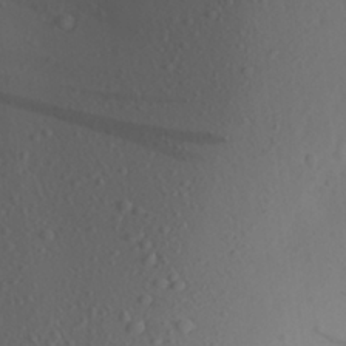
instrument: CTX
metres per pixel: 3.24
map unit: Aa
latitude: 24.5923
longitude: -147.7639
